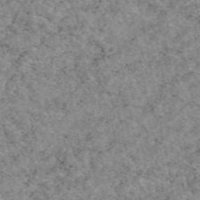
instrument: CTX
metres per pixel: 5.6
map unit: eAb
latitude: 48.0633
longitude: 116.0849
